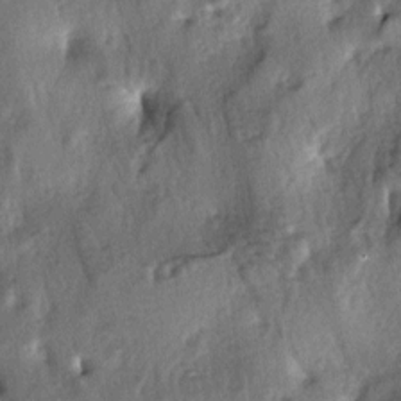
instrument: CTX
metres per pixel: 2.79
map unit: lAa
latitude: -5.2565
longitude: -124.9703
